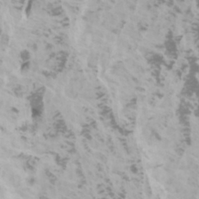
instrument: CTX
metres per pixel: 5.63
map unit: Htu
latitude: -5.4832
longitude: -74.3089
